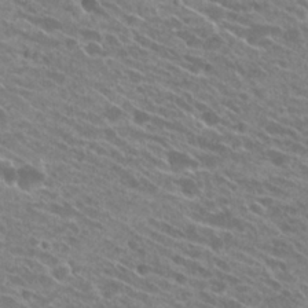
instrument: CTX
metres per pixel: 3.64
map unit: Hto
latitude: 25.5182
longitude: -41.7071
